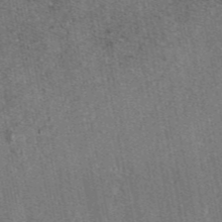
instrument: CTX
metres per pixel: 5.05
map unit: eAb
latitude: 46.6113
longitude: 107.1998
